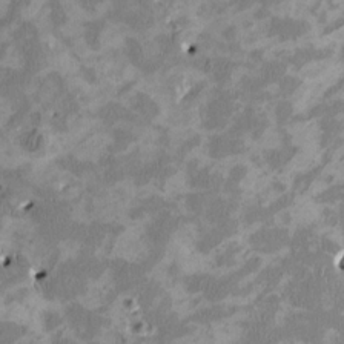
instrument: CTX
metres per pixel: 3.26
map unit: HNhu
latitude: 2.4790
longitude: -4.7246
